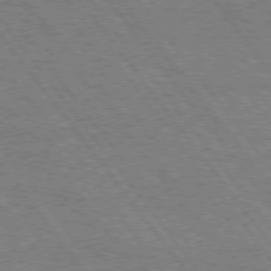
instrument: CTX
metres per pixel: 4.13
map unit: Hpe
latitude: 74.6113
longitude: -139.7639
